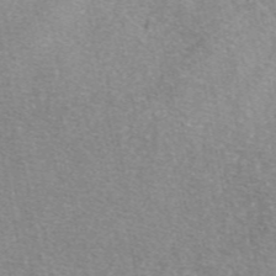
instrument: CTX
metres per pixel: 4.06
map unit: eAb
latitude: 47.8773
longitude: 114.2739
